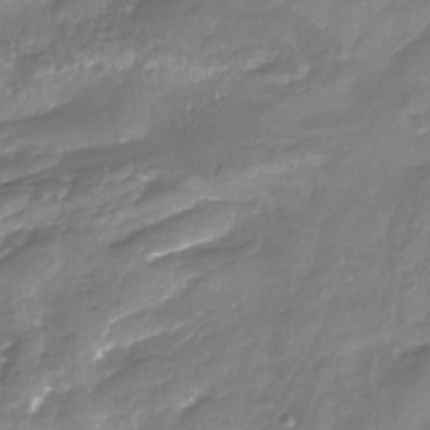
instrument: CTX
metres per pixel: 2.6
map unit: Nhu
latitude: -22.7274
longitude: -57.1403
